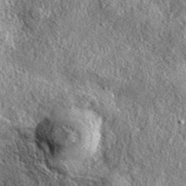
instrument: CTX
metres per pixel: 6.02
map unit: eAb
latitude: 37.1781
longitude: 109.6722
